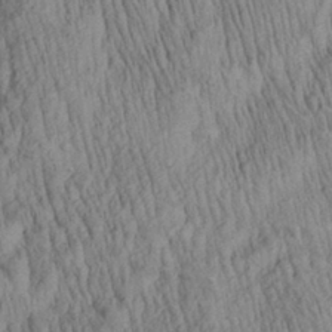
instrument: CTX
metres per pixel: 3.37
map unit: Aa
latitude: 29.4048
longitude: -138.1200
